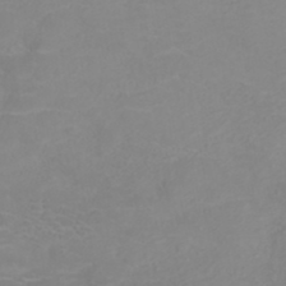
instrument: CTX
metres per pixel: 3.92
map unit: ANa
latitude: 36.7813
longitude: 14.0094
